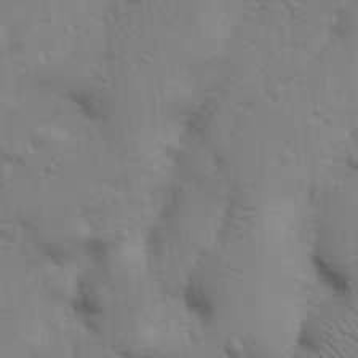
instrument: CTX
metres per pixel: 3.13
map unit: Nhu
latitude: 17.7450
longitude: -75.2915
